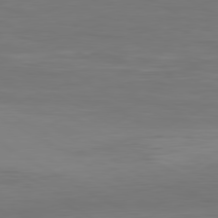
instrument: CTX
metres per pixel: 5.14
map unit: Hpe
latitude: -80.7841
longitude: 18.0283
